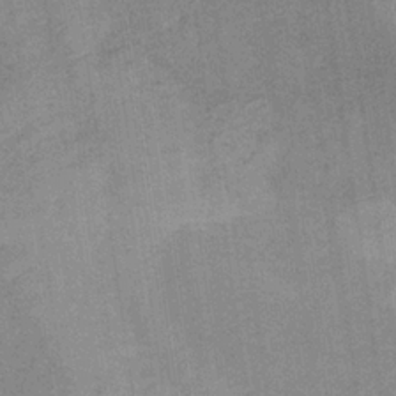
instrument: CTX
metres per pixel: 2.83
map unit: HNb
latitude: -32.6897
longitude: 62.4251
